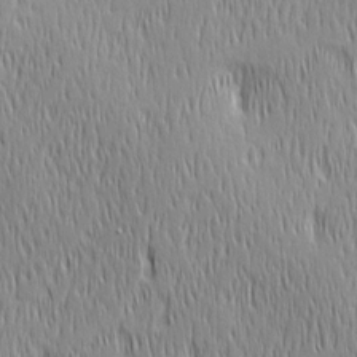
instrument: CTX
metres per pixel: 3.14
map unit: Ave
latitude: 2.8380
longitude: -114.1955
